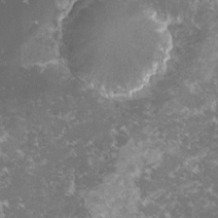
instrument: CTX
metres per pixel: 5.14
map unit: lHvf
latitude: -16.1228
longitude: -100.6868
